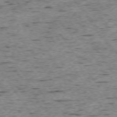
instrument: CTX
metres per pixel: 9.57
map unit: Ap
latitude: -74.4629
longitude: -87.9717
